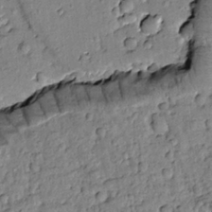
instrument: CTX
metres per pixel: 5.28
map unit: Htu
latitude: -1.8423
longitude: 173.5966
